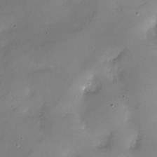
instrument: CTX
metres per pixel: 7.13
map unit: Nhu
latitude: -28.4062
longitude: -59.4804
